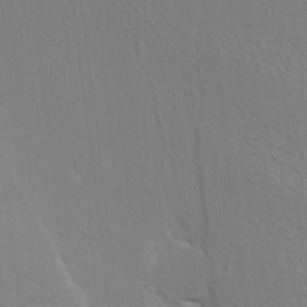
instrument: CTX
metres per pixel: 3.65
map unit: Hve
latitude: 3.0269
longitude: -125.6693
